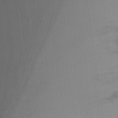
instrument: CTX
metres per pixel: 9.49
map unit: Nhu
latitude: -10.8975
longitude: -33.3293
